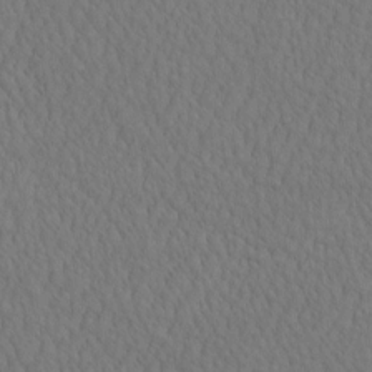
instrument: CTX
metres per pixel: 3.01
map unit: eHh
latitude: -2.8407
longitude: 15.6722
